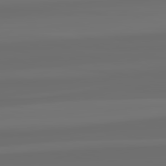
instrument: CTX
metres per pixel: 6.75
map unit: lApd
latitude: 82.4223
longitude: -167.2726
